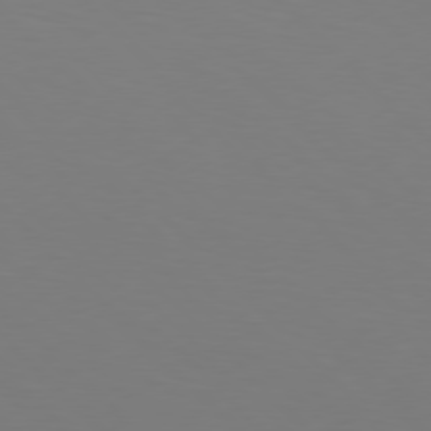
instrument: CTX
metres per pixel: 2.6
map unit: Hpe
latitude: 77.2726
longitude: -167.8961
